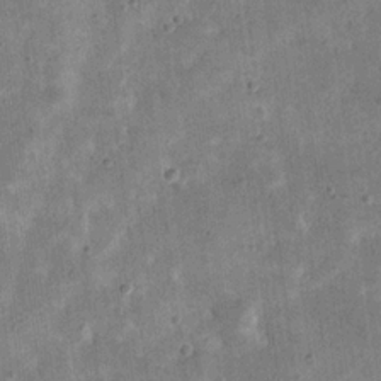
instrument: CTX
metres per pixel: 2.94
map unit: eHh
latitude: 21.8395
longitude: -66.4412
